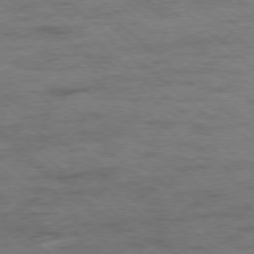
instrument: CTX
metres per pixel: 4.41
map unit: Ap
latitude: -78.4062
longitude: -50.7057
